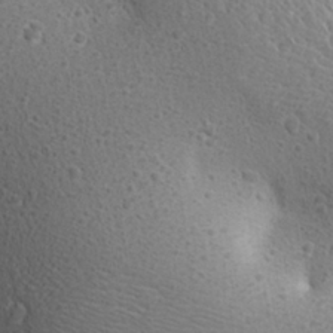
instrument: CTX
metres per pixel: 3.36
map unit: Aa
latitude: 27.3671
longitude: -142.5735
